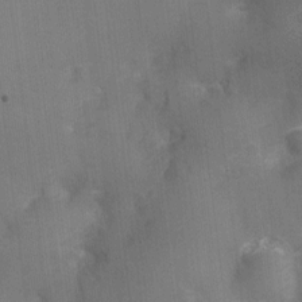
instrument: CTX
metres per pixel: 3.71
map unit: Nhu
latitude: 1.9717
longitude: -16.5356
